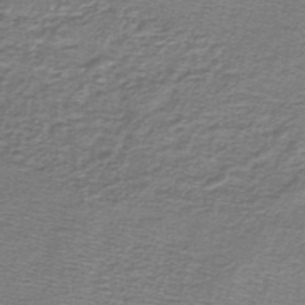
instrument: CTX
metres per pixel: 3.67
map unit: lHb
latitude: -44.5574
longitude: 56.9730
